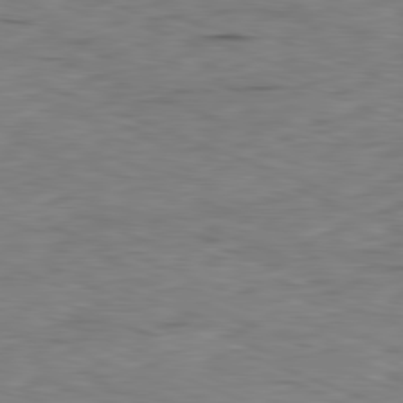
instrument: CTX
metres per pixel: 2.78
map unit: Ap
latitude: -82.0661
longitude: -70.1389
